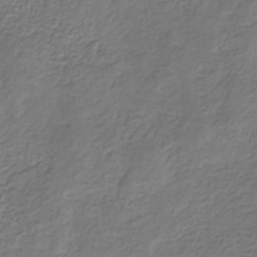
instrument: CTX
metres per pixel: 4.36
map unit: eHb
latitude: -31.0486
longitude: 71.3888
